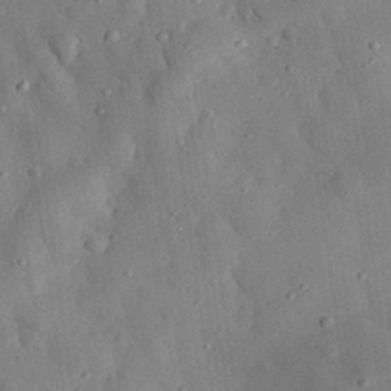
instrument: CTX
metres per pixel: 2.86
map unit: eHh
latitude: 28.5734
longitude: -77.8583
